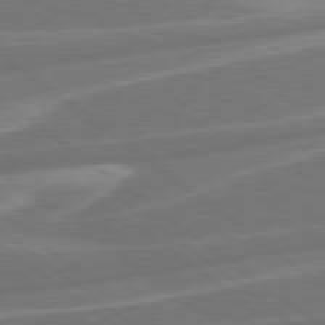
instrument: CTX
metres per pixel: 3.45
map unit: Hpe
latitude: 79.2537
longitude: -126.0822
